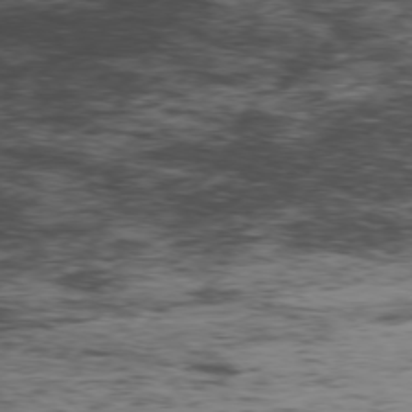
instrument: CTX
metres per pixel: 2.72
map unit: Hpe
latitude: -77.4265
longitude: 12.0283
